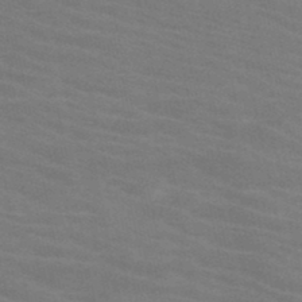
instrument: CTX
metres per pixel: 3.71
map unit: HNb
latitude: -46.2739
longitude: -46.9514
